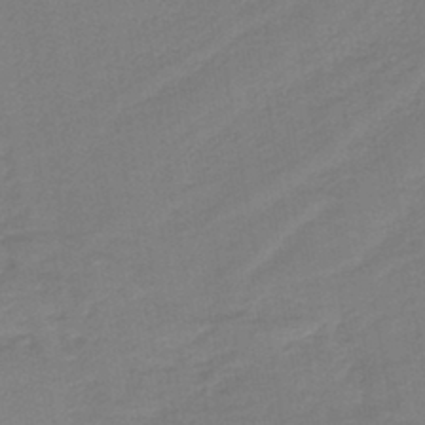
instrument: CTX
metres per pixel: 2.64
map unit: HNb
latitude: -42.0849
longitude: 51.3887
